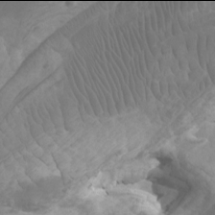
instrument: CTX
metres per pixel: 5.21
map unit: Htu
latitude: -6.0094
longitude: -75.5938
